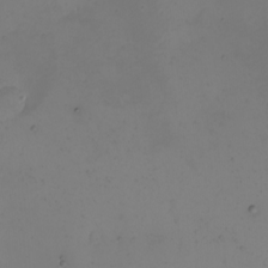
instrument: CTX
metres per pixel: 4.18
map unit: eHh
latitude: -5.3887
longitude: -87.4237
